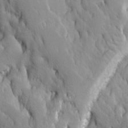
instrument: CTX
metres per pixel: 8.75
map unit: Ave
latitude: -11.1620
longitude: -118.6301
